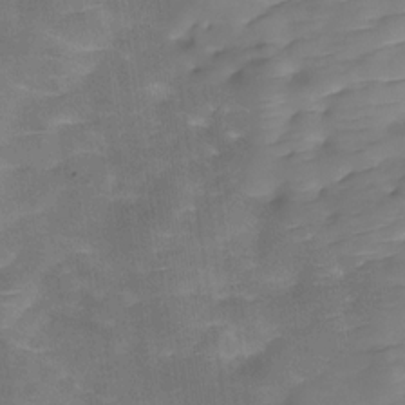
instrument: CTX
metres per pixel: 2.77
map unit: Hve
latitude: -29.7289
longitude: 90.4818
